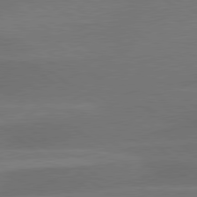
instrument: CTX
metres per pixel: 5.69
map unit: lApd
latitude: 79.6505
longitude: -89.1970
